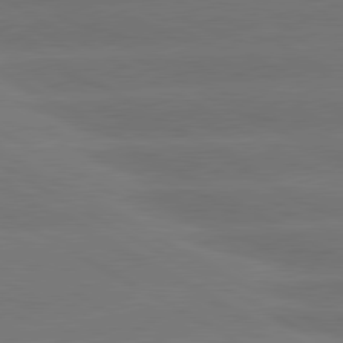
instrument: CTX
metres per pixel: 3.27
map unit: lApd
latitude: 80.5735
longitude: -146.4790
